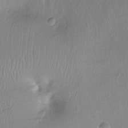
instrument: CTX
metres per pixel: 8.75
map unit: Ht
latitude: -8.3684
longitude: -20.2334
